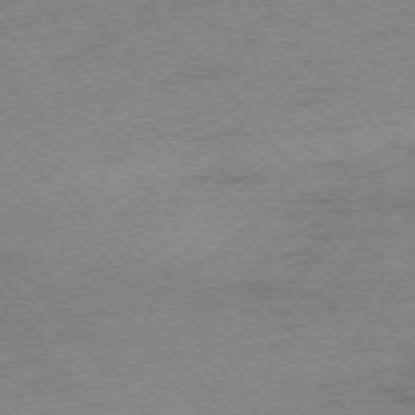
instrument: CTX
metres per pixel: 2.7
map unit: Ap
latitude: -75.6722
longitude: -71.8205
